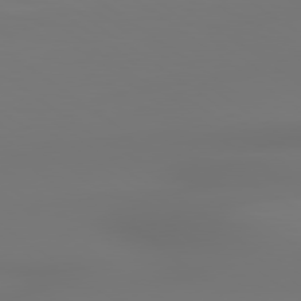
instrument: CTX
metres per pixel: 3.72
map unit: lApd
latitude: 79.1403
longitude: -136.9325
